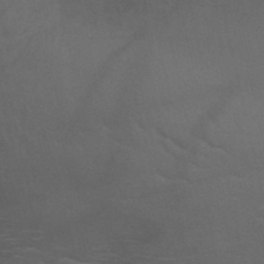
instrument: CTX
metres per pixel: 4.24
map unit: HNb
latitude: -50.9164
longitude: -43.0647
